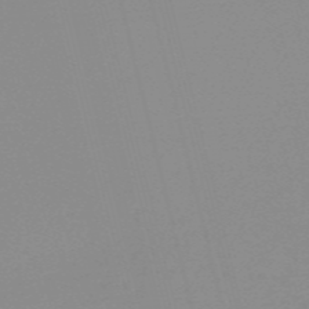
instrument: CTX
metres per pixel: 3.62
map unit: HNb
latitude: -56.3306
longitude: -42.5546
